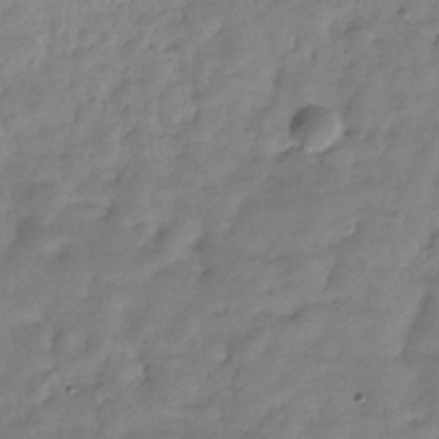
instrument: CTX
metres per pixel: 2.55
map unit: Hve
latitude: -31.5021
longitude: 91.3510
